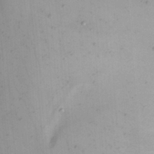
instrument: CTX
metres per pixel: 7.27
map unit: Nhu
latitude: 21.7261
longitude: -70.3656
